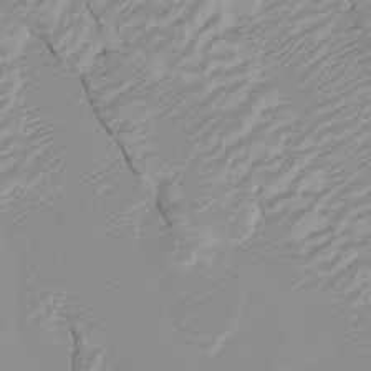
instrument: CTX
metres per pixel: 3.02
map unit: Htu
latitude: -7.0486
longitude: -67.3481
